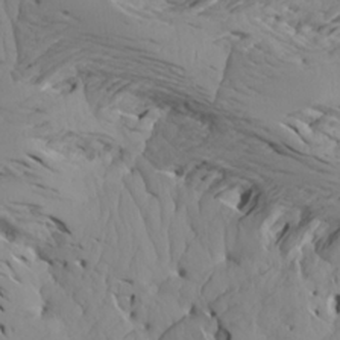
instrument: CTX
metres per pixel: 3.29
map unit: Aa
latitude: 17.5938
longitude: -143.9528
